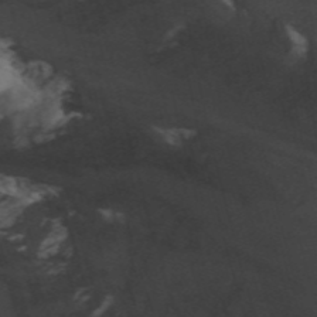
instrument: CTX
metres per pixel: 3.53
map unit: Aa
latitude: -3.2942
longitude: -71.8961
